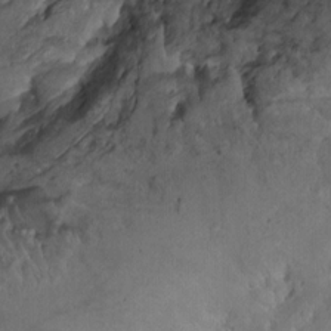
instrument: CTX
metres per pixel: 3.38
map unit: Ht
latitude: -1.1432
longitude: -15.1970
